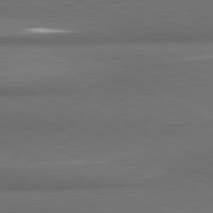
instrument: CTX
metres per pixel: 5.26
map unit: lApd
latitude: 81.3104
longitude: 175.5399
